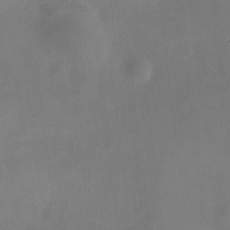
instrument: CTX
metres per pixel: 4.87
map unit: HNhu
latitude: 7.2915
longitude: 9.5399
